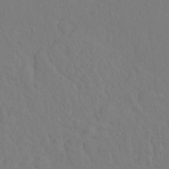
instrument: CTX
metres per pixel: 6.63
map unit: Hto
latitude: -8.2550
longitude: -43.8017
